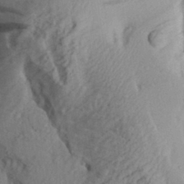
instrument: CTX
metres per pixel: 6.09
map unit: Aa
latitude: 30.1767
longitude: -133.9150
